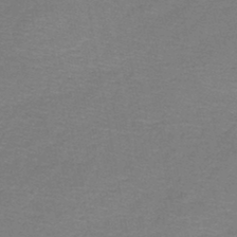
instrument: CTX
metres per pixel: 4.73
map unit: HNb
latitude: -44.3495
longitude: 52.3873
